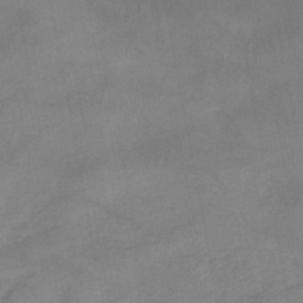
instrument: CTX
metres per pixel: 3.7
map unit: HNb
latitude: -48.8597
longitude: -50.3467
